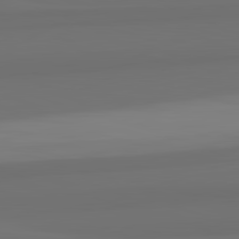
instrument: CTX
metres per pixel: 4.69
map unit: lApd
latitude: 82.8002
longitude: 164.8408
